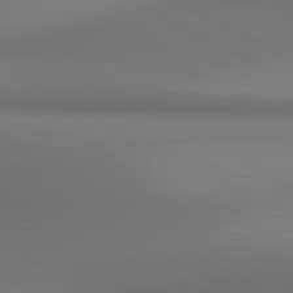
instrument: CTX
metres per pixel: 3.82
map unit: lApd
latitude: 80.7813
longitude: 136.4251
